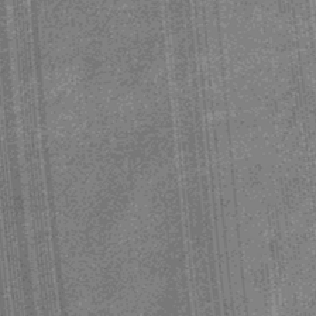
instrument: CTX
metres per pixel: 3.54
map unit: eHb
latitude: -32.8408
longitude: 73.9178
